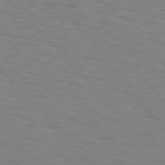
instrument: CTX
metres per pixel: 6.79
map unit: Hpe
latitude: 76.3845
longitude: -160.0822
